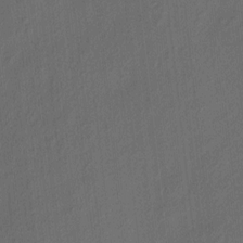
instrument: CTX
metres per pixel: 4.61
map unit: eHh
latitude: 5.4615
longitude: -77.2159
